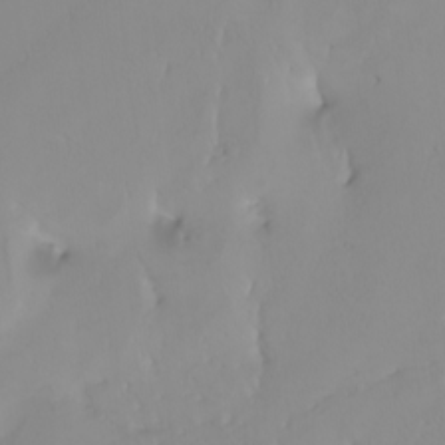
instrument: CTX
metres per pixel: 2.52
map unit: Nhu
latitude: -4.9541
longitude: -91.9717
